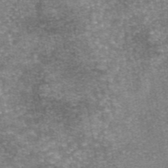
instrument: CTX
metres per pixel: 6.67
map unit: eAb
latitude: 46.1578
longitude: 104.2928
